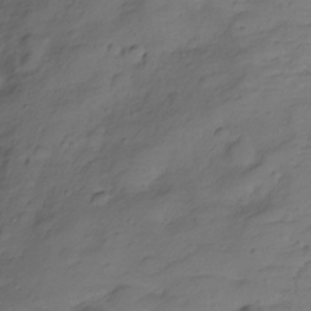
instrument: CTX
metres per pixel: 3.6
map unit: Hve
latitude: -27.8800
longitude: 91.6155
